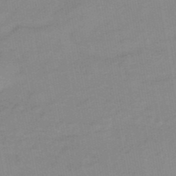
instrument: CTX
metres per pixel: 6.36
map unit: eHb
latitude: -39.3132
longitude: 82.8030
